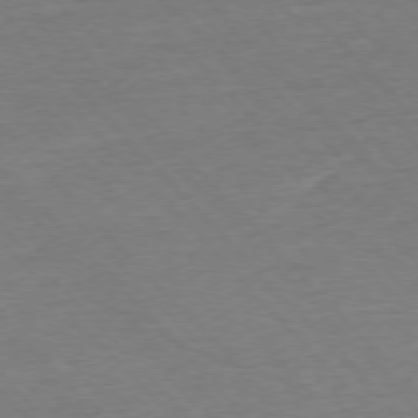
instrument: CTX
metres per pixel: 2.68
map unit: Ap
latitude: -76.4440
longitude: -94.7435
